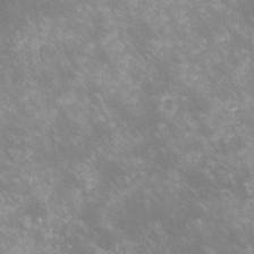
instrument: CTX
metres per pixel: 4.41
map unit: lHvf
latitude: -14.7086
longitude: -102.6490
